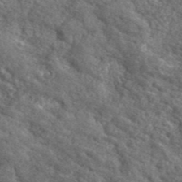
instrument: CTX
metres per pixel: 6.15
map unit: lHvf
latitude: 41.0647
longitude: -89.7639
